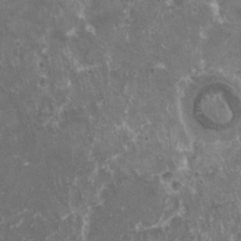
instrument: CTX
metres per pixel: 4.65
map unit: HNhu
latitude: 3.0458
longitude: 6.3306
